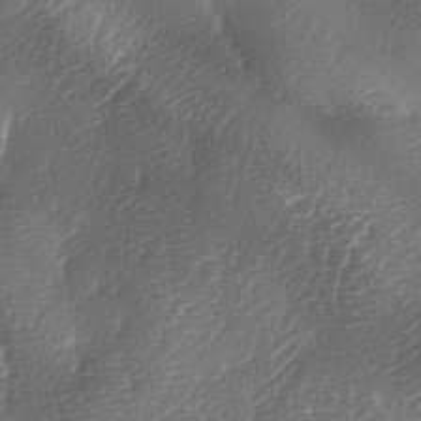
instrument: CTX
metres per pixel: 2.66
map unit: lAa
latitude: -3.9178
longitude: -128.6679
